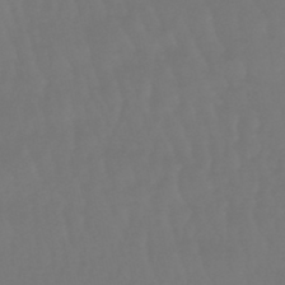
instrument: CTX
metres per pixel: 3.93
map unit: eHb
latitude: -47.0297
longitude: 81.2565
